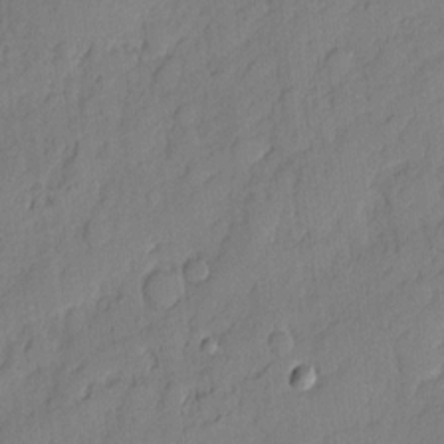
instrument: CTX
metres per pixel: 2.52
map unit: eHh
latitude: 5.9906
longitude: -75.9339
